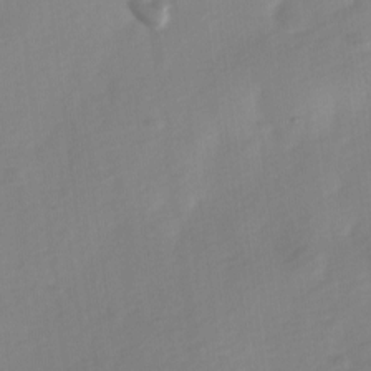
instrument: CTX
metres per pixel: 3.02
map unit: Ave
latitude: 0.3845
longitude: -113.3482
